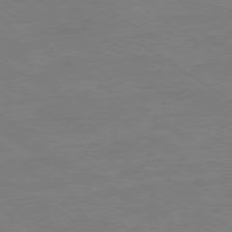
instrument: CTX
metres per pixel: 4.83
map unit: Ap
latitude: -79.7855
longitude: -53.2726
